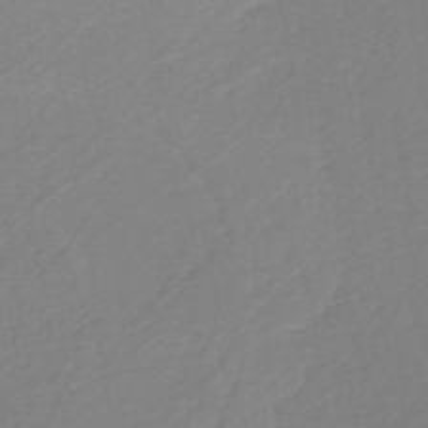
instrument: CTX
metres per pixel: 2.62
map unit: HNb
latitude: -49.7856
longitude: -45.5182
